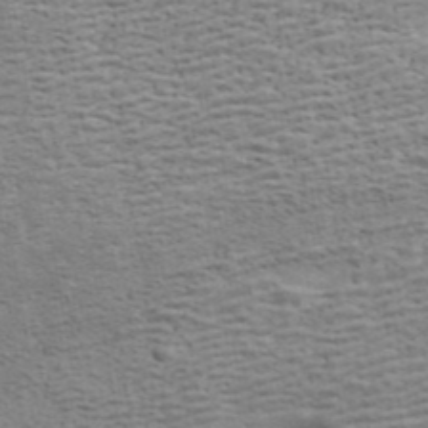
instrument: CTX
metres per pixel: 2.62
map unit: ANa
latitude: 42.5357
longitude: 17.5211
